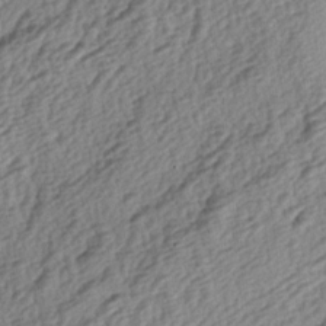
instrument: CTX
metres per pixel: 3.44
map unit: lAa
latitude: -3.8800
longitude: -123.4804
